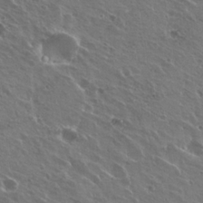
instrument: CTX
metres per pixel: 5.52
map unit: Hto
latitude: 23.1214
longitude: -30.6491
